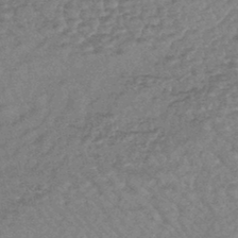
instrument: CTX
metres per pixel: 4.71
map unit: lHb
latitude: -44.2173
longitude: 80.9353
